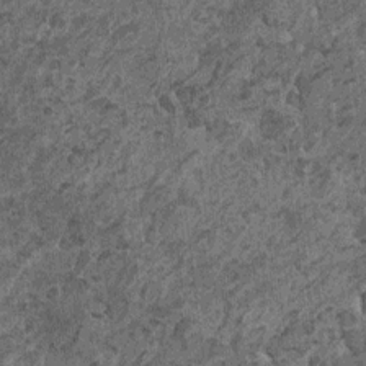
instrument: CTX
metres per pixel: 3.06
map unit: HNhu
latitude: 0.3278
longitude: 5.1809
